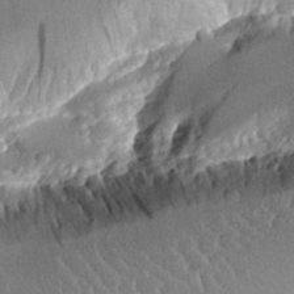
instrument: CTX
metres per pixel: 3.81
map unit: Aa
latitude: 12.2901
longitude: -126.4601
